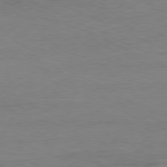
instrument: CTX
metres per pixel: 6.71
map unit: Ap
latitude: -80.2929
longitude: -104.4412
